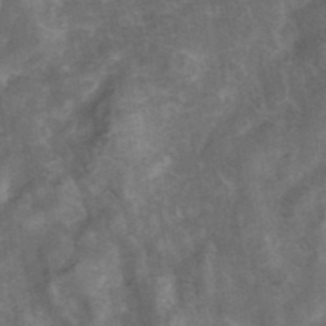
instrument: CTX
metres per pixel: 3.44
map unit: ANa
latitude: 42.7246
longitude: 16.8408
